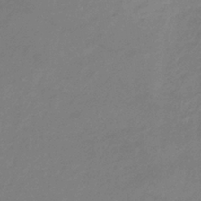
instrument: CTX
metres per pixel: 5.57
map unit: eHb
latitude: -36.9730
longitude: 74.4629
